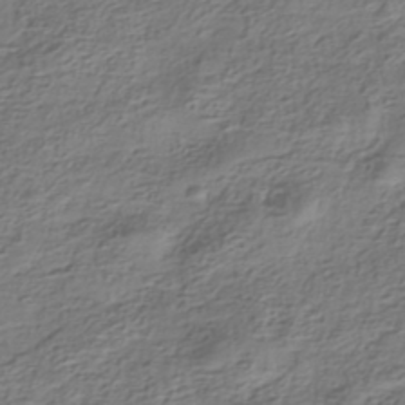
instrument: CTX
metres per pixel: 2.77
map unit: HNhu
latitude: -40.6329
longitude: 109.4643
